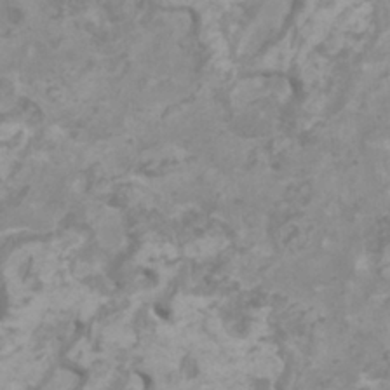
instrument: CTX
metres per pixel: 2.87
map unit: HNhu
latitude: 2.0444
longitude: -1.5182
